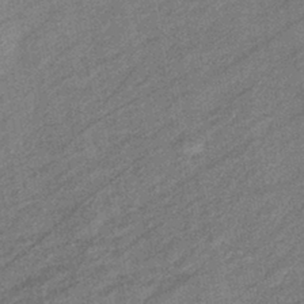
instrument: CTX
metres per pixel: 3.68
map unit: eHb
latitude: -41.4265
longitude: 82.3873
